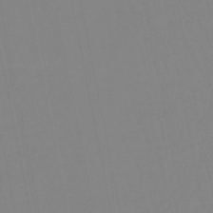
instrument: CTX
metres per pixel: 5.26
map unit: eHb
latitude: -48.9920
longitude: 85.5399
